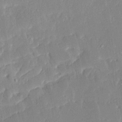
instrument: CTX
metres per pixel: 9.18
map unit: Ave
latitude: 15.9717
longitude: -139.0836
